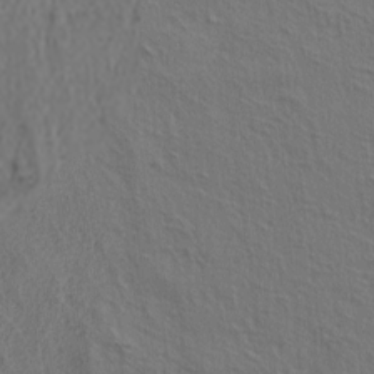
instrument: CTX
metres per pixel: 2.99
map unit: lAa
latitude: 4.8191
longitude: -113.2159
